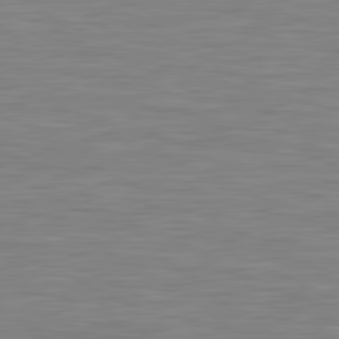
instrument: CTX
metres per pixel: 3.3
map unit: lApd
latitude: 81.3293
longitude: -170.1578
